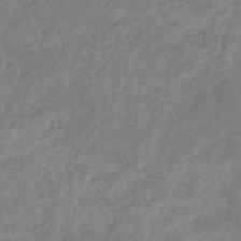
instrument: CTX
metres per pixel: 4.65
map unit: eHb
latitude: -37.8611
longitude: 80.9353
